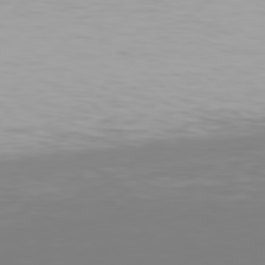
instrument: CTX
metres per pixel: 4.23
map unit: Hpe
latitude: 77.8583
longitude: -136.4979
